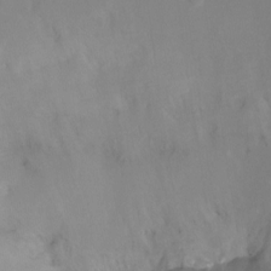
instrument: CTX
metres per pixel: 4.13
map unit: Ht
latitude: -15.4644
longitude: -49.7639
